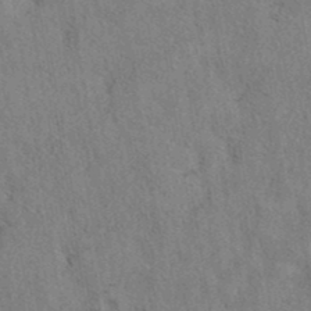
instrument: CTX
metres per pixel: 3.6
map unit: eAb
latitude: 38.6679
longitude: 112.6519
